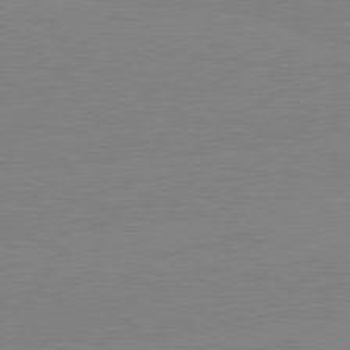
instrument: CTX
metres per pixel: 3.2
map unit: lApd
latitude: 81.9339
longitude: -157.5749
